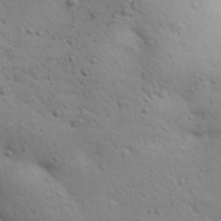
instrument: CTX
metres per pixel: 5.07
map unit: Aa
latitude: 31.2726
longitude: -146.9514
